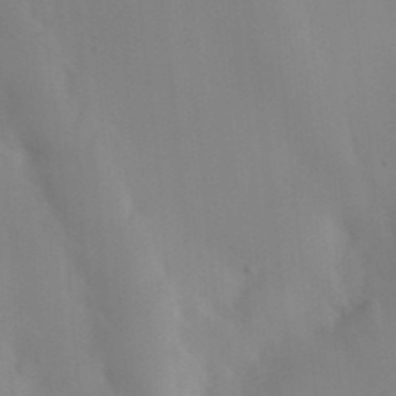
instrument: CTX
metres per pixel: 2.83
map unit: ANa
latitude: 41.7449
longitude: 54.5385
